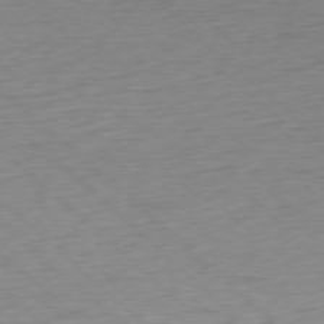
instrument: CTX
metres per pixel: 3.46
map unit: Ap
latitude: -77.4643
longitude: -78.9514
